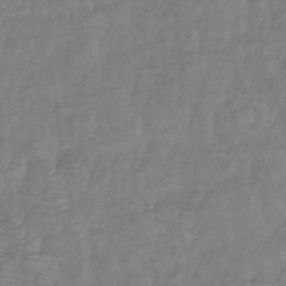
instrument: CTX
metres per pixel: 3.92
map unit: eHb
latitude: -42.7463
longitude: 82.1039
